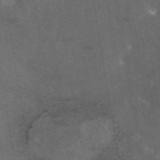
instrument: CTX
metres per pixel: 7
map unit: eAb
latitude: 45.5371
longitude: 123.9178
